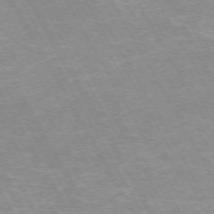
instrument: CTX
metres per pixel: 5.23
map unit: Hpe
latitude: -72.3873
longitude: 10.1795
